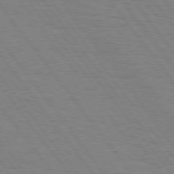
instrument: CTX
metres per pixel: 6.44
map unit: Hpe
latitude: 75.0458
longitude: -144.9325
